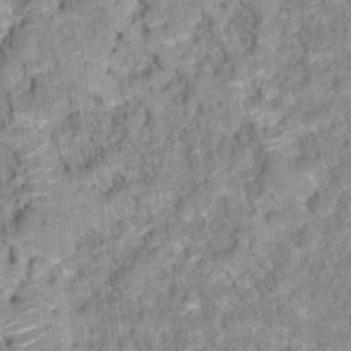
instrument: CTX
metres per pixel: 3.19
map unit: Hto
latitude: 16.5924
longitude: -36.5168
